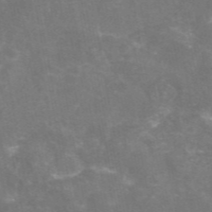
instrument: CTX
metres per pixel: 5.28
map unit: eAb
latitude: 46.5546
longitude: 124.7652
